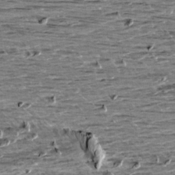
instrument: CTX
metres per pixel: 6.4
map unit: Aa
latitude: 9.5938
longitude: -139.4804
